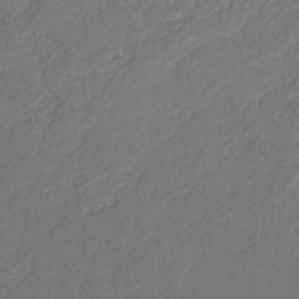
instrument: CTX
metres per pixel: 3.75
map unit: eHb
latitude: -30.0283
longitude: 65.1054
